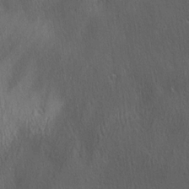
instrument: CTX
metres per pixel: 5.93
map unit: Ave
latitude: 22.4223
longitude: -136.7247
